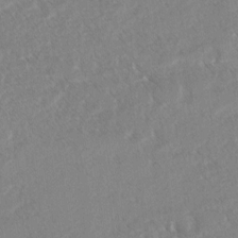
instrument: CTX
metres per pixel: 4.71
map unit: lAvf
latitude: 4.4412
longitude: -105.4238
